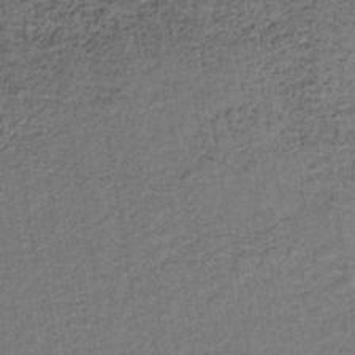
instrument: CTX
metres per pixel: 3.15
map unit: HNb
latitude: -38.1984
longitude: 50.4818
